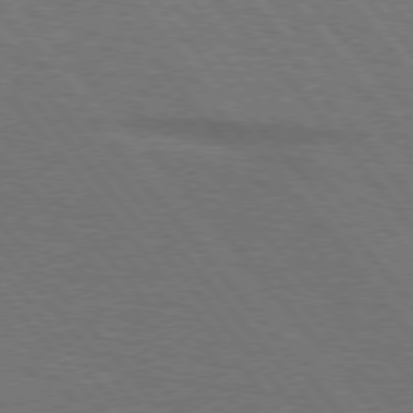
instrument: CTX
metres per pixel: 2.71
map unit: lApd
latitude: 75.8961
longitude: -83.6693
